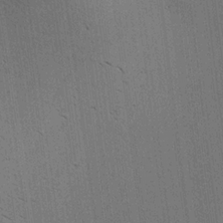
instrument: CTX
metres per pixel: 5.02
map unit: Ave
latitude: 18.5168
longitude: -139.4048
